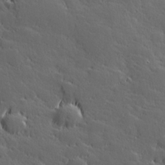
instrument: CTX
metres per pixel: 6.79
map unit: Hve
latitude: 27.0081
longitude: 144.6141
